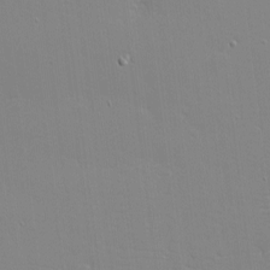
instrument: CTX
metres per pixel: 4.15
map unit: eHh
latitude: -3.4265
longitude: -80.4601
